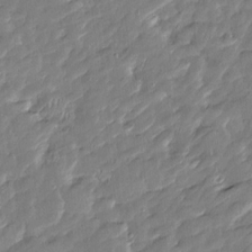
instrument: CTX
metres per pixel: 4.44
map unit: Htu
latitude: -6.4251
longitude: 174.8785
